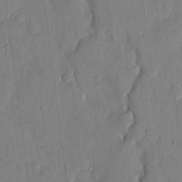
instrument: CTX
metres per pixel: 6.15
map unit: eHh
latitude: 14.4223
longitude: -69.2537
